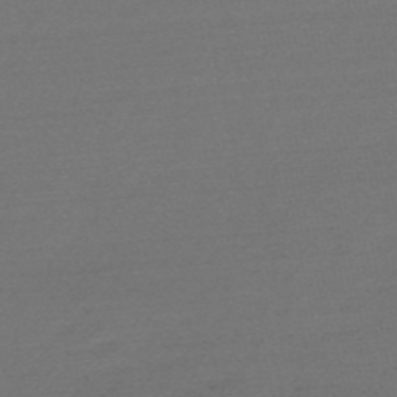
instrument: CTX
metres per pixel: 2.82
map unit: HNb
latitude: -53.4265
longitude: -43.1592
